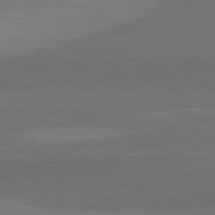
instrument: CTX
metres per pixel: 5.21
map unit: lApd
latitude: 82.2333
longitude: 157.5777
